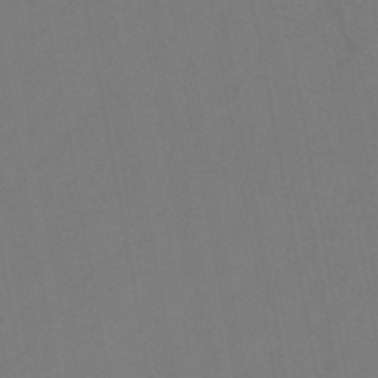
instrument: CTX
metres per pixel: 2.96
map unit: HNb
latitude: -46.2550
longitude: -40.5734
